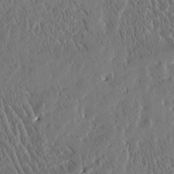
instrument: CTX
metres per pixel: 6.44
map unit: Htu
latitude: -4.1228
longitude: 174.6140
